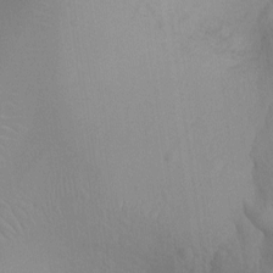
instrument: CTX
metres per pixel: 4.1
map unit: Ht
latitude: -4.3306
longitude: -25.5560
